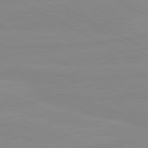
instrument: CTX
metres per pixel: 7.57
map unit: lApd
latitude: 80.6679
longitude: -177.0080
